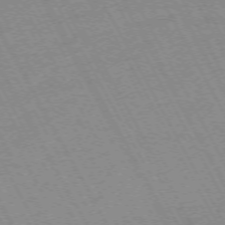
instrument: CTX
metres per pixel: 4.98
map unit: Hpe
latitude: -72.2550
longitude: 11.0298
